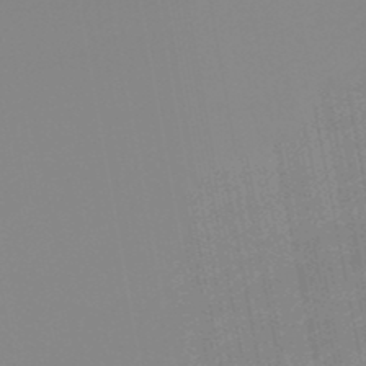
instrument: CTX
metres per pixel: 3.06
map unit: lHb
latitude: -48.5952
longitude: 74.5574
